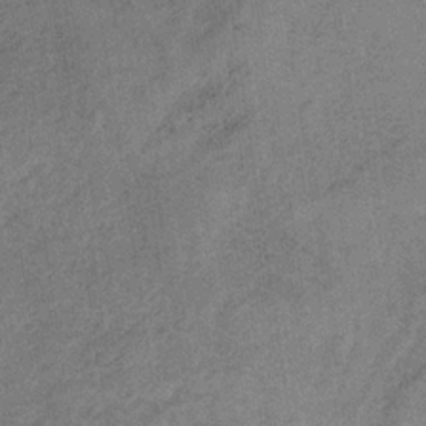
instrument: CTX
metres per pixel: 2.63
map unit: HNb
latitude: -32.3873
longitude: 62.6707
